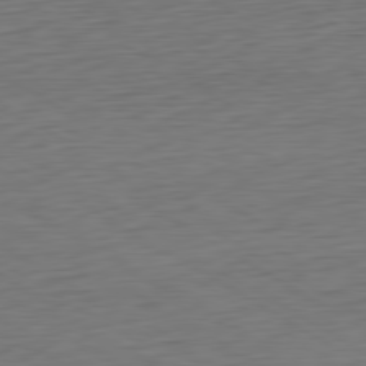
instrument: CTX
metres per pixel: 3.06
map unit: Ap
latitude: -80.5574
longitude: -68.1767
